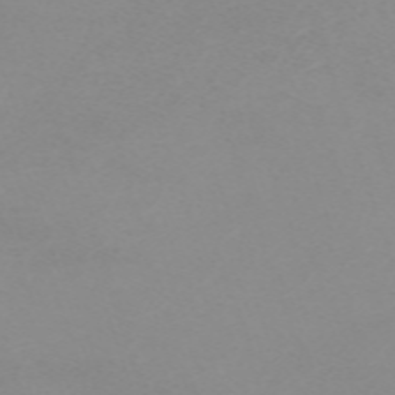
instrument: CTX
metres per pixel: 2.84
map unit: eHh
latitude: -63.1809
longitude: 48.9164
